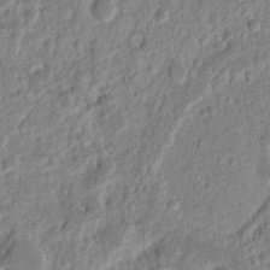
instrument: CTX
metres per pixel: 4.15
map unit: Nhu
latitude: 13.2537
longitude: -73.3293
